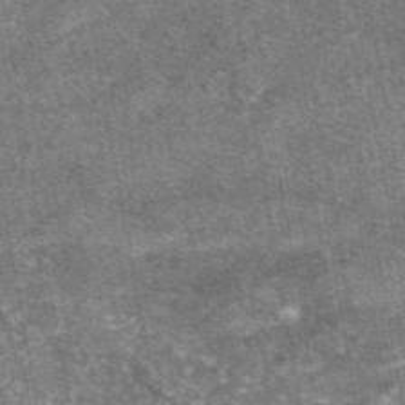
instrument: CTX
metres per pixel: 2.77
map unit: eAb
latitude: 47.3860
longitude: 122.6519
